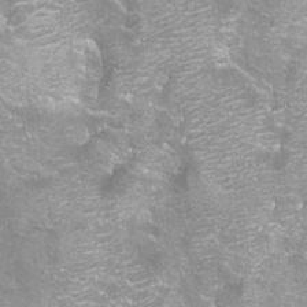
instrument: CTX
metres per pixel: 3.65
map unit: Aa
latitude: -8.8597
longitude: -71.6883
